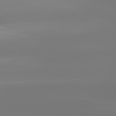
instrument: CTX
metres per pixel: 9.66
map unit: lApd
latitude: 81.8205
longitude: -149.1970
